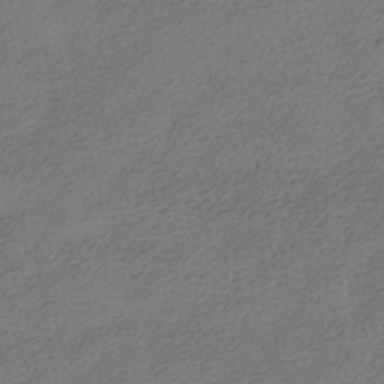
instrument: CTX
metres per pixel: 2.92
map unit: HNhu
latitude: -39.8989
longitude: 102.7274
